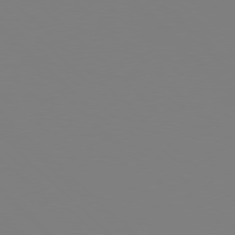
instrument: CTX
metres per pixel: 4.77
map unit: Hpe
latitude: 77.5749
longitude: -132.3089
